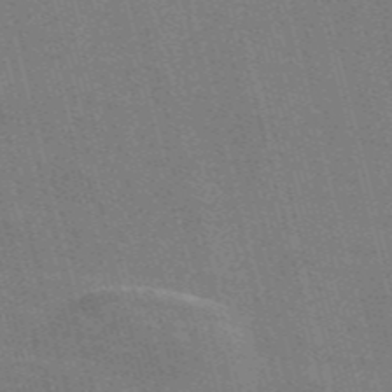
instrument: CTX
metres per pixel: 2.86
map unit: Nve
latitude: -58.4251
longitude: 62.2550
